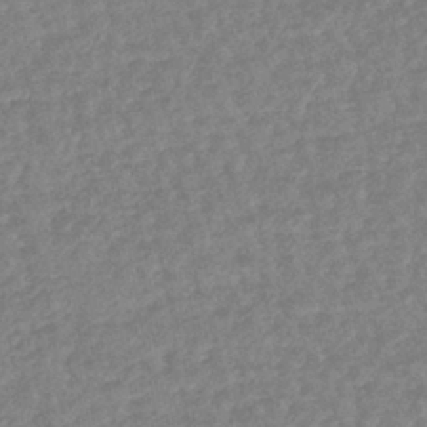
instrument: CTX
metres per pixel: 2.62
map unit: lHb
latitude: -41.8989
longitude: 73.6155
